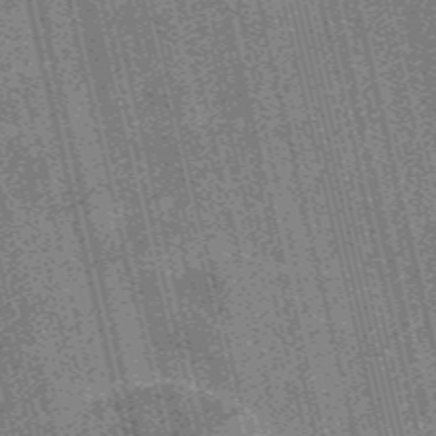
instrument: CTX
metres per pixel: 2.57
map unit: Nve
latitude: -56.5951
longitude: 54.5007
